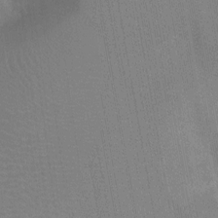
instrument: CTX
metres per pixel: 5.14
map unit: Ht
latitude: -11.0864
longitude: -22.1389
